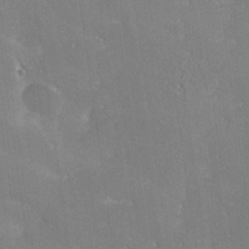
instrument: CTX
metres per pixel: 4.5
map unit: lHvf
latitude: 26.7813
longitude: 141.4265
